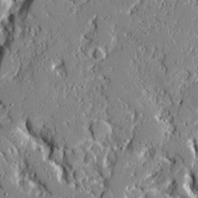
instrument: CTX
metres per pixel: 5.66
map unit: Ave
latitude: 19.8961
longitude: -127.7261
